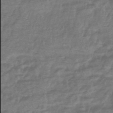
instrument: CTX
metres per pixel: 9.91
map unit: eHb
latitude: -43.0864
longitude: 82.0094
